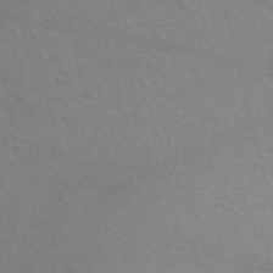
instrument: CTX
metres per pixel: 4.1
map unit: ANa
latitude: 51.5749
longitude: -71.4426
